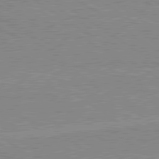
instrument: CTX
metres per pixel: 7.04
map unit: lApd
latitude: 80.0822
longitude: 170.6141
